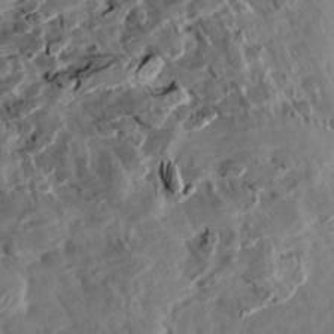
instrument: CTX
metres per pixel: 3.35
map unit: Aa
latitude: 13.3671
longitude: -143.4993
